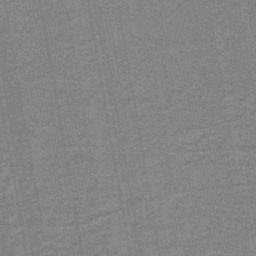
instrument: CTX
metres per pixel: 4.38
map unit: lHb
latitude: -43.8044
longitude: 56.1983
